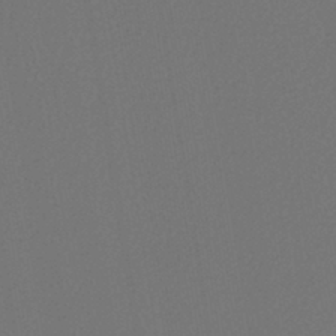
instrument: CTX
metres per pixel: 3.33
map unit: lHb
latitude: -42.8596
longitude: 74.6708
